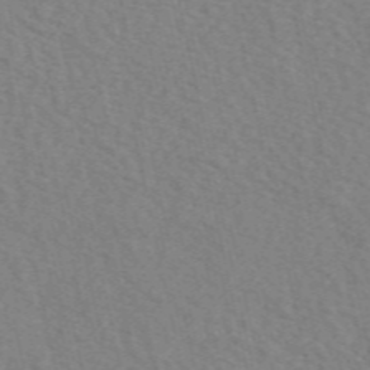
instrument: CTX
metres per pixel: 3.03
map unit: eAb
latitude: 50.6301
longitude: 108.9731
